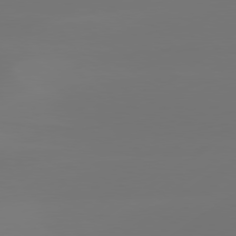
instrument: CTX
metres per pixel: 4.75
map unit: Hpe
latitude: 78.1011
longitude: -129.2726
